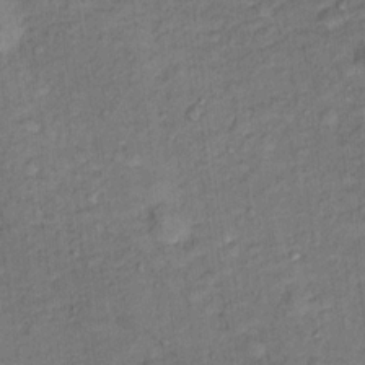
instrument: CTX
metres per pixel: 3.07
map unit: Hto
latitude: 15.1781
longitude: -31.3293
